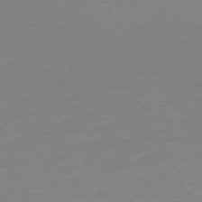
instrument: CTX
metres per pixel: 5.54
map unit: Ap
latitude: -73.5399
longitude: -69.7450
